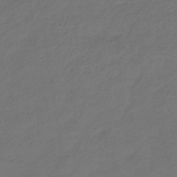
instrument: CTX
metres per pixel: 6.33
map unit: eHb
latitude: -43.6154
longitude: 86.8408
